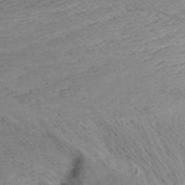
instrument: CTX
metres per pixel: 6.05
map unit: Aa
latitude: 9.5560
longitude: -140.0444
